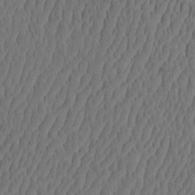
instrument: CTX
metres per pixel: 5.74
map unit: eHh
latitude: -2.9352
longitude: 17.3132
